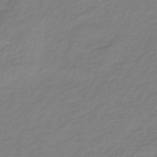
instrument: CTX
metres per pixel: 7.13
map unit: eHb
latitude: -44.6519
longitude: 89.5021
